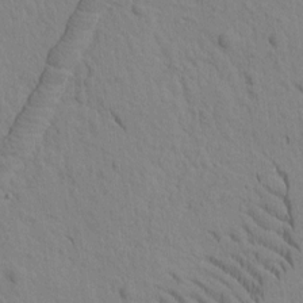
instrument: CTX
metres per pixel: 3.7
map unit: Htu
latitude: -2.1794
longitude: 172.4818
